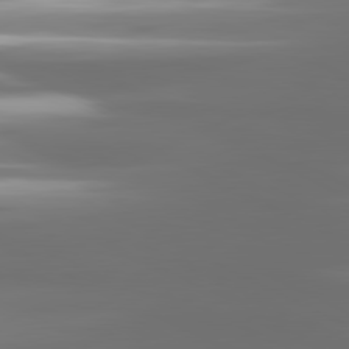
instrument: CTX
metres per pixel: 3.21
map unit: lApd
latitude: 81.1214
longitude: -138.8947
